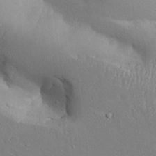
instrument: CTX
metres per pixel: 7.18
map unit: Aa
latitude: 27.0459
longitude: -129.1592
